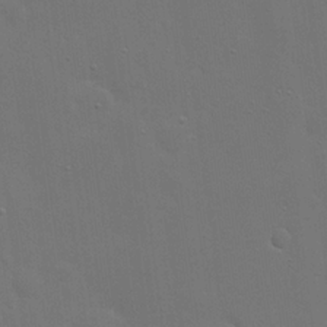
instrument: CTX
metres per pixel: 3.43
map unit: eHh
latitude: 19.5182
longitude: -66.9135
